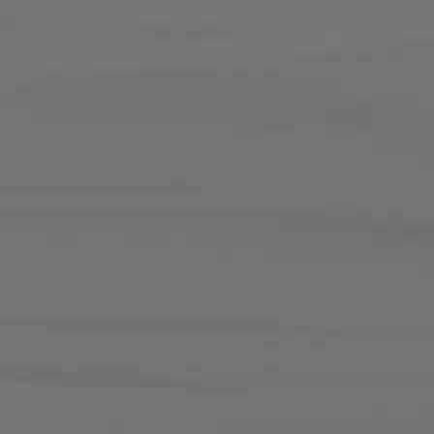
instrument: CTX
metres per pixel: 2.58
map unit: Hpe
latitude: 78.2523
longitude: -133.8017
